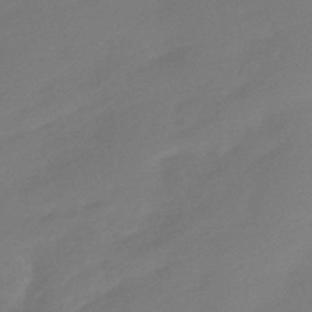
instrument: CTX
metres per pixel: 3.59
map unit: HNhu
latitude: -44.3306
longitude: 91.4833
